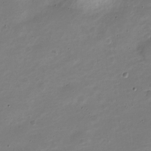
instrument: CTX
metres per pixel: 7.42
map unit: Nve
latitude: -22.1039
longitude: 105.1053
